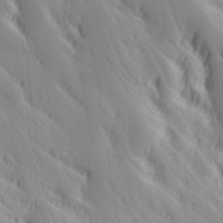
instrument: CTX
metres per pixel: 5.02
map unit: Hve
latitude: 32.8191
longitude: 149.5966
